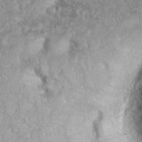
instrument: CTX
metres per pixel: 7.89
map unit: eHh
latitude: 34.8947
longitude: -62.0822
